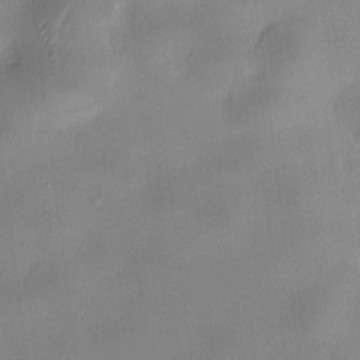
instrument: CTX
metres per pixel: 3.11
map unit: HNhu
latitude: 8.8569
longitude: 10.0283
